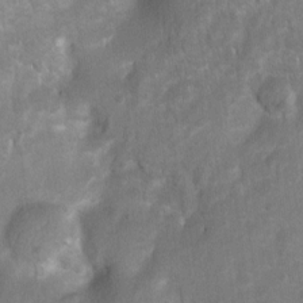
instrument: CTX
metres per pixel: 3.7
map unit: Hto
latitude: 2.7624
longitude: -35.9150
